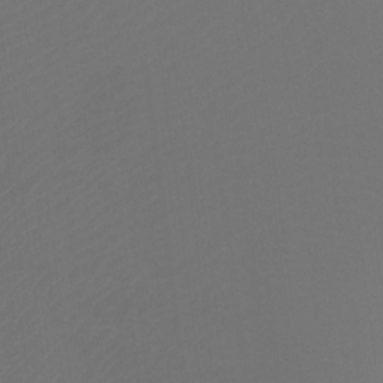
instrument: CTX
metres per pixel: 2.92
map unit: Htu
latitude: -11.5777
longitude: -70.8947
